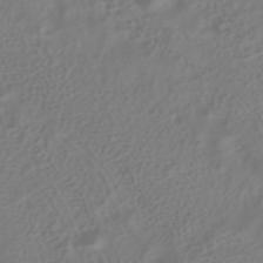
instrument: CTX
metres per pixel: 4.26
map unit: HNhu
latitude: -39.7100
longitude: 98.1417
